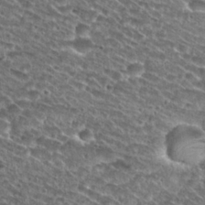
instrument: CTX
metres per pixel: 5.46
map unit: Nhu
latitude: 29.1025
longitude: -49.5938
